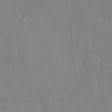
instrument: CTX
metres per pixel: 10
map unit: HNhu
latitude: 6.0255
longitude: 1.8234
